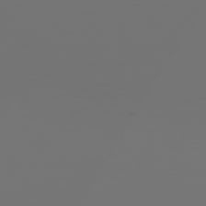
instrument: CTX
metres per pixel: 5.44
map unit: Hpe
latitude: 76.2522
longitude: -139.0458
